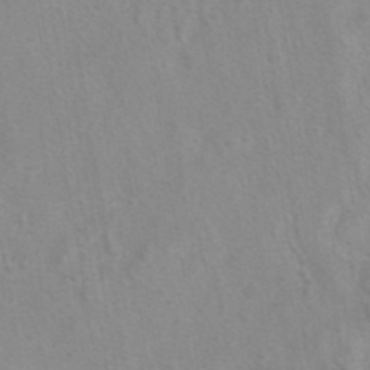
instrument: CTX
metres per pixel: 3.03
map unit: eAb
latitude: 40.8191
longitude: 106.5763
